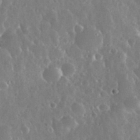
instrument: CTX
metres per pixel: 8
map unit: eHh
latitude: 34.6112
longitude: -57.7071
